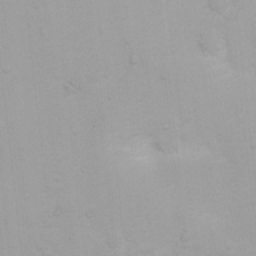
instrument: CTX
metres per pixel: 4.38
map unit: Ht
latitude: 3.8205
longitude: -22.3656
